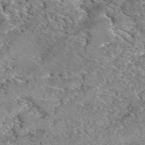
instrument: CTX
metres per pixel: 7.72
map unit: eAb
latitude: 49.5938
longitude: 110.0850
